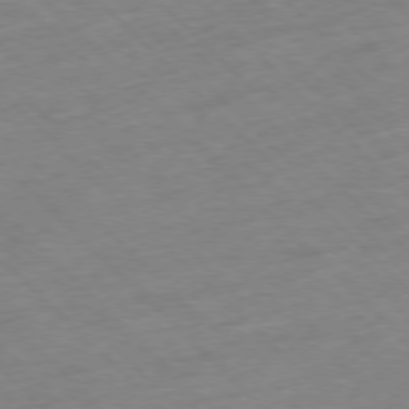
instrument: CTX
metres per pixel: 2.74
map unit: Hpe
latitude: -77.2565
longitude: -16.4979
